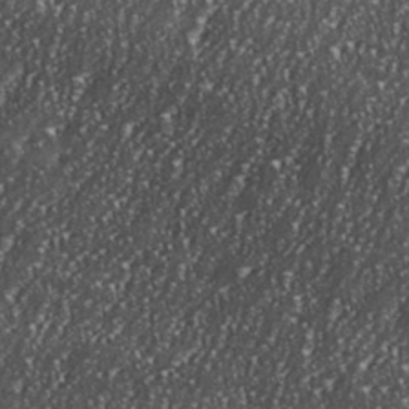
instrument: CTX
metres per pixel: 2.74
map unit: eHh
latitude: 35.7071
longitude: -132.1767
